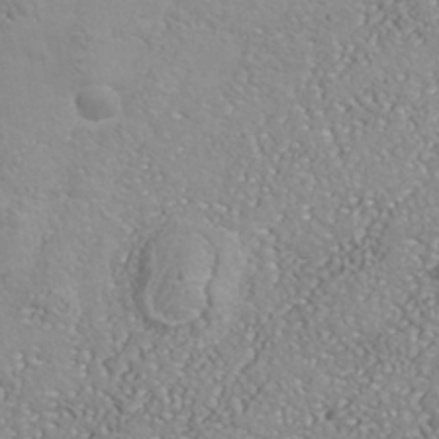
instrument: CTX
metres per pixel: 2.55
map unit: Nhu
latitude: -40.2739
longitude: -81.0836
